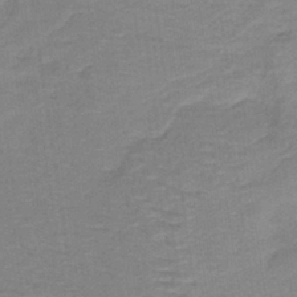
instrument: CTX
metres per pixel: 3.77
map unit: lHb
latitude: -40.6518
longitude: 52.8974
